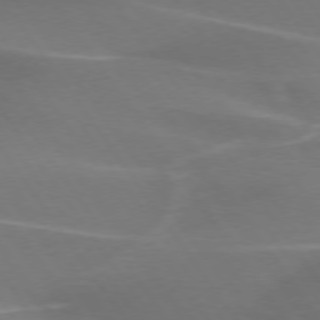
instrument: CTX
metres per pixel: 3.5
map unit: lApd
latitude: 74.4601
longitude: -61.9906
